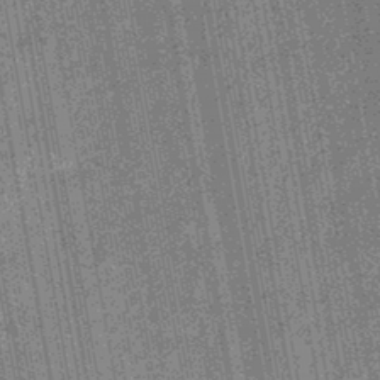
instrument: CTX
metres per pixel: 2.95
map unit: eHb
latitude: -43.8044
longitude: 86.1417
